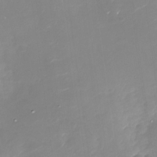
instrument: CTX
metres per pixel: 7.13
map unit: Nhu
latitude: -29.8989
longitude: -78.1011
